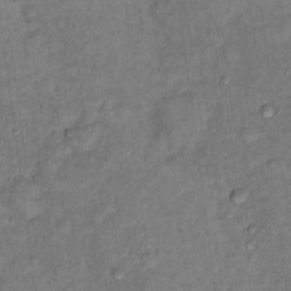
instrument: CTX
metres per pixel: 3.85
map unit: Hto
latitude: 15.4994
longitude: -31.2159
